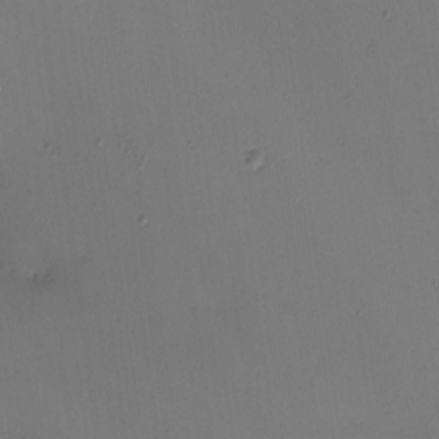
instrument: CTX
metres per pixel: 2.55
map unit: eHh
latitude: -4.7274
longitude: -79.0459
